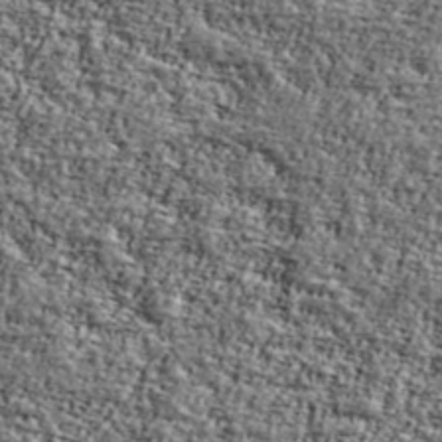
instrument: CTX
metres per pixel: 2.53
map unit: Ave
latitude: 42.3467
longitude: -111.1214
